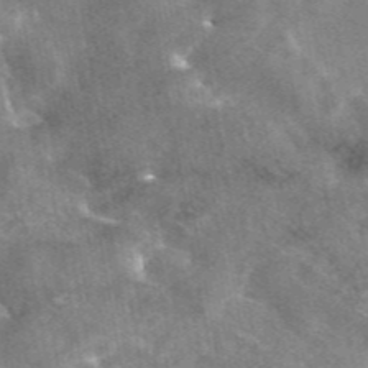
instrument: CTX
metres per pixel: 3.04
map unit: eAb
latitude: 45.7449
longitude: 123.5966
